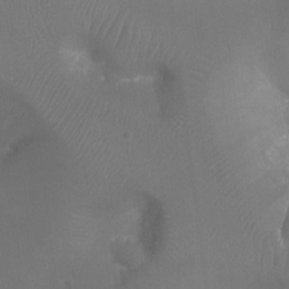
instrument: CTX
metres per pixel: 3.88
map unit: Ht
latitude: -17.5966
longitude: -43.8583
